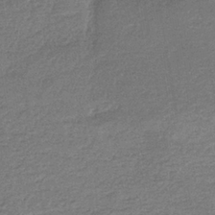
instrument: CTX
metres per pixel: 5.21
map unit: HNb
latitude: -35.1809
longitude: 59.7288
